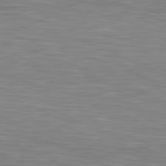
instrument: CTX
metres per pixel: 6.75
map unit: lApd
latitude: 81.4804
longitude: -171.9906
